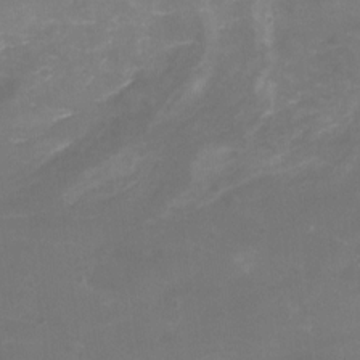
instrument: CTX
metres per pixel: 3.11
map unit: Nhu
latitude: -16.0472
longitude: -56.1388
